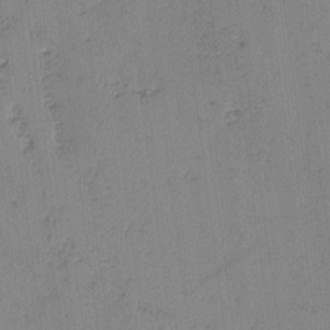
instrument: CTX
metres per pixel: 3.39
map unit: lAvf
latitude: -2.7463
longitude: -105.7072
